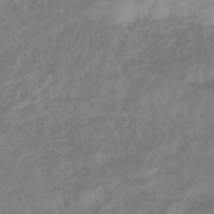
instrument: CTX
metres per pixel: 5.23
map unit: eHb
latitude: -45.8611
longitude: 84.4817
